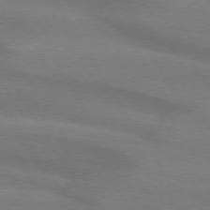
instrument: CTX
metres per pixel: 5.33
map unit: lApd
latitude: 74.9703
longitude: -65.9528
